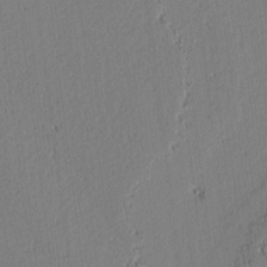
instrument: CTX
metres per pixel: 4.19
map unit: lAvf
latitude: 1.5182
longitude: -106.8947
